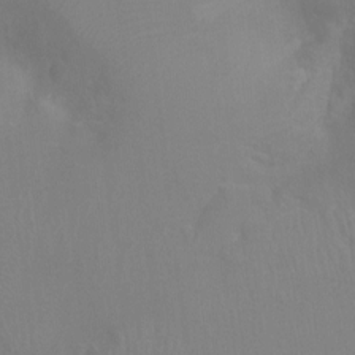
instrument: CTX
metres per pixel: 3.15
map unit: Ht
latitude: -4.8597
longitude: -25.2725
